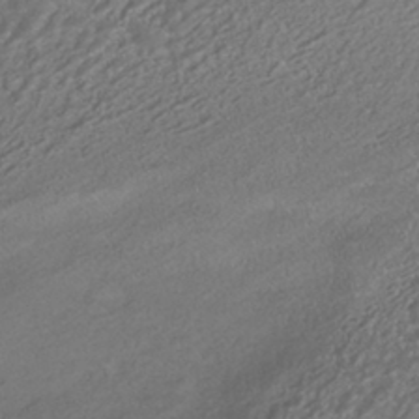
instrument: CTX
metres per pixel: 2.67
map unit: HNhu
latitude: -42.0283
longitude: 102.7274
